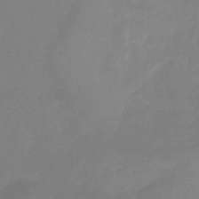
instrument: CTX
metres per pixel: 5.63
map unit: eHb
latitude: -30.5762
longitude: 72.5762
